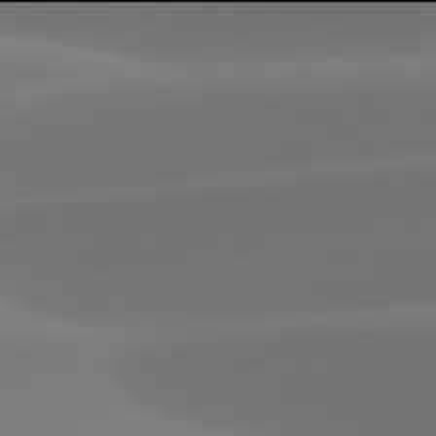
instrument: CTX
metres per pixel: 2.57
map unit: lApd
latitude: 81.9906
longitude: -163.2159
